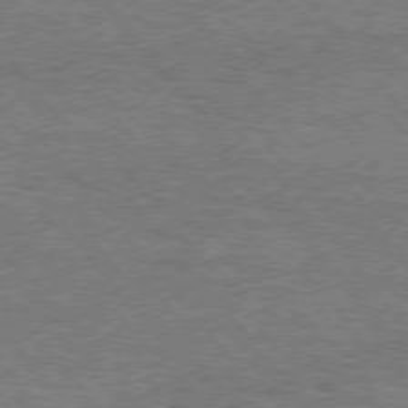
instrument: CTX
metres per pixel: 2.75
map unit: Hpe
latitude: 75.2726
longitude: -151.8961
